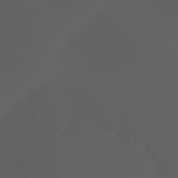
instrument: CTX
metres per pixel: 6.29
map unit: Ht
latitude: -0.7086
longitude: -46.3279
